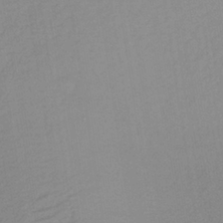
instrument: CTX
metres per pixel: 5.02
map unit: lHb
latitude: -36.2550
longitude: 68.7085
